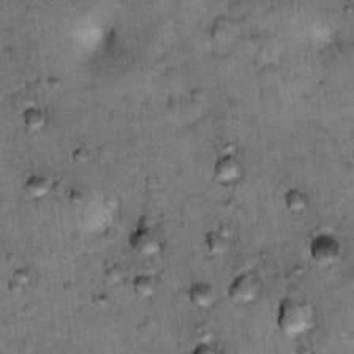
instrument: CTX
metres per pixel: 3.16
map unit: Nhu
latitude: 15.9906
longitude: -32.7813
